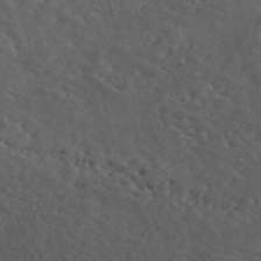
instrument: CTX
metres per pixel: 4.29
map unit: ANa
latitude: 49.7639
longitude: -81.5938
